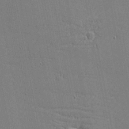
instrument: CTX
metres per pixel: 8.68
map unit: eHh
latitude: -4.2172
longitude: -81.0836
